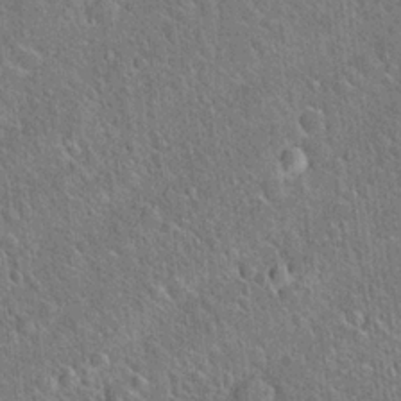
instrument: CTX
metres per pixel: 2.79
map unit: Hto
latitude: 21.1592
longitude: -51.8583
